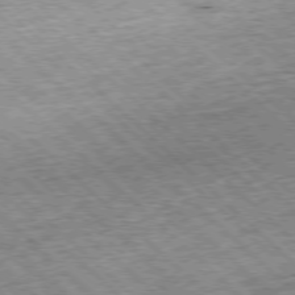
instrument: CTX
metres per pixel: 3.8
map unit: Hpe
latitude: -77.8044
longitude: 14.3496
